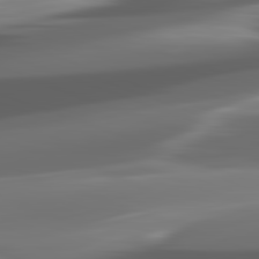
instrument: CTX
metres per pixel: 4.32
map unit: lApd
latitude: 82.2900
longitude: -148.9325
